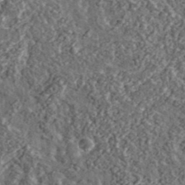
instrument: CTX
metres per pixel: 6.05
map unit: lHvf
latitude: 37.6127
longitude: -89.4238
